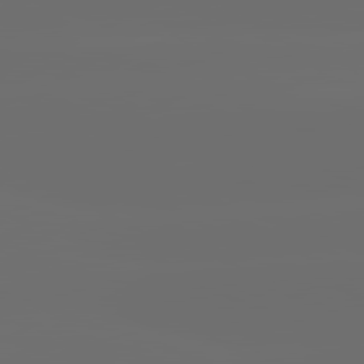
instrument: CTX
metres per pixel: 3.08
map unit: lApd
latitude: 82.1577
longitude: -166.1011
